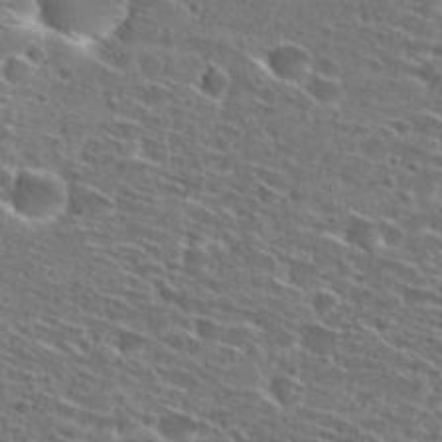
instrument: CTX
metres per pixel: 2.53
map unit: Hto
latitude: 27.0836
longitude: -46.6302
